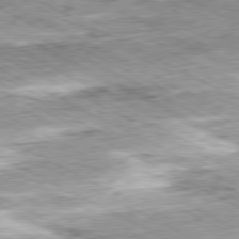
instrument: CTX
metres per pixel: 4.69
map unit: Ap
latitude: -80.7086
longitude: -84.5924
